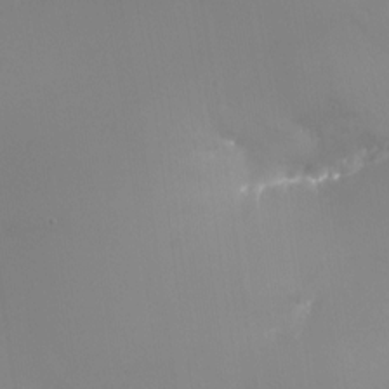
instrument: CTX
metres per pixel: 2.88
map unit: Nhu
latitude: -23.5399
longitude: -71.0647
